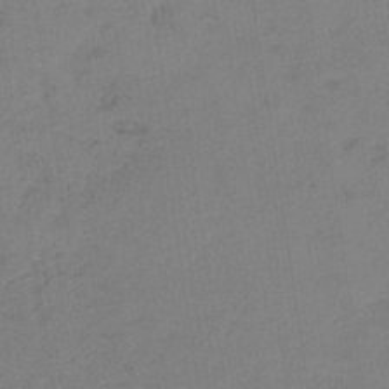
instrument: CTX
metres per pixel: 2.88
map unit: HNb
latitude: -34.6518
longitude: 54.4818
